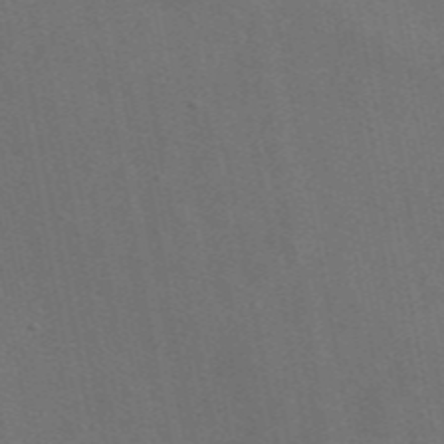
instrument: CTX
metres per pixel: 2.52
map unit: eAb
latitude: 47.2348
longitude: 116.6329
